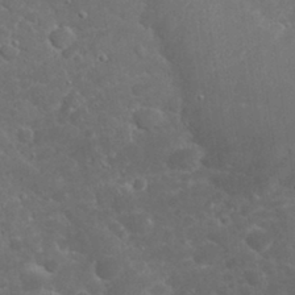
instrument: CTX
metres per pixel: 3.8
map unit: eHh
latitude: 32.5168
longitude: -61.4048
